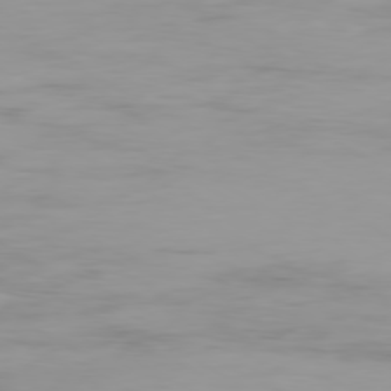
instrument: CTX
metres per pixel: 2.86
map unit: Ap
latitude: -79.6910
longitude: -76.6868
